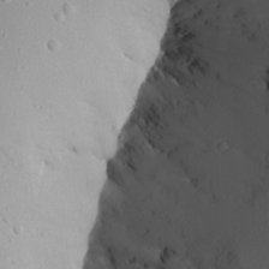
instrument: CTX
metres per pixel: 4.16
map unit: Aa
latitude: 16.1578
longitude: -146.0255
